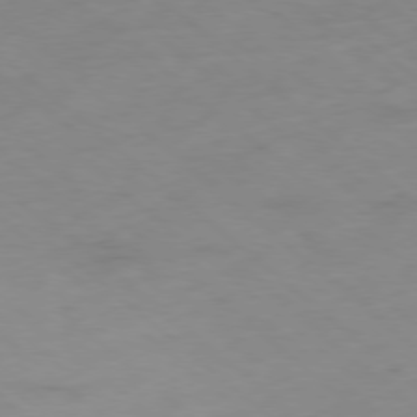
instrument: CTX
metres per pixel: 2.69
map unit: Hpe
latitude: -78.4440
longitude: -17.4804
